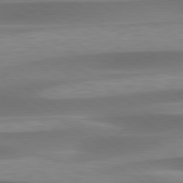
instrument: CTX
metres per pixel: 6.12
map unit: lApd
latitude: 79.5182
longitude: -91.7072
